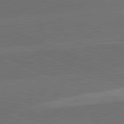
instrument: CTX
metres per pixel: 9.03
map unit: lApd
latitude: 82.2144
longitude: -155.3482
